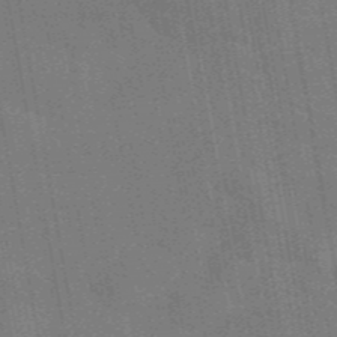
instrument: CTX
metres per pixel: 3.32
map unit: eAb
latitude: 46.2901
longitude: 122.2740
